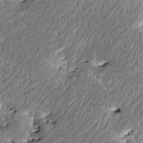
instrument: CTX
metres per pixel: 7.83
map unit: HNhu
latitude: 2.9136
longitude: 8.5007
